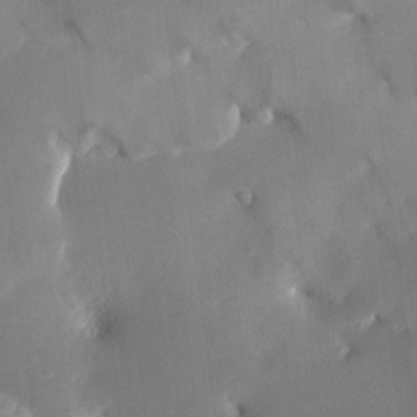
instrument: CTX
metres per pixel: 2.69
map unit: HNhu
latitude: 14.9703
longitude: 11.2754
